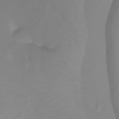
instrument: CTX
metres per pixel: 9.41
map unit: Ht
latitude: -2.1227
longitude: -61.6505
